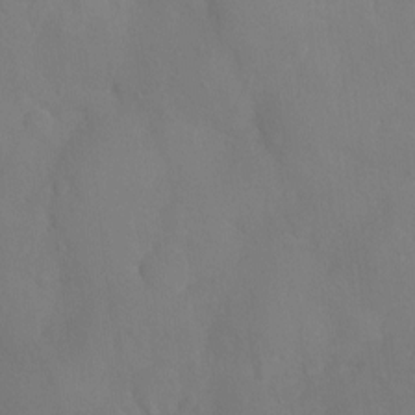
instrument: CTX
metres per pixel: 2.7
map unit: Ht
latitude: -4.4062
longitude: -25.8394
